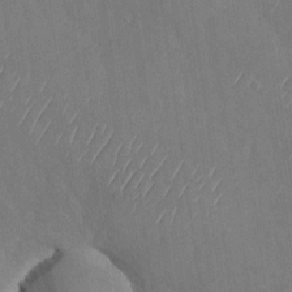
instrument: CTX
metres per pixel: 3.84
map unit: Nhu
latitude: -29.2565
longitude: -59.7072
